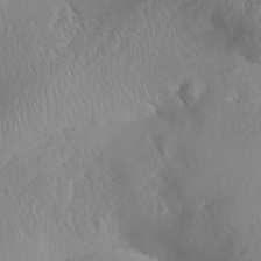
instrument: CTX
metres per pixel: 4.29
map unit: Aa
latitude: 32.5735
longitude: -141.2914
